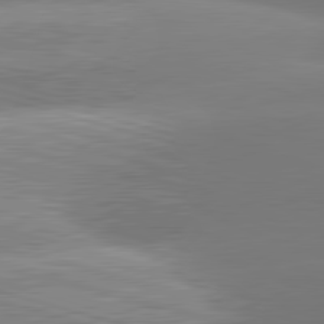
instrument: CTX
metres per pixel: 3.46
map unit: lApd
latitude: 81.4804
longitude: -162.7813
